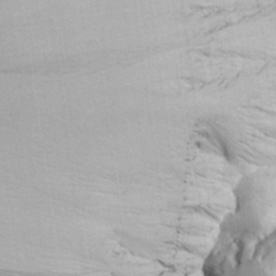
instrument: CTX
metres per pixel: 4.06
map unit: eHh
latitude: 33.7450
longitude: -78.0444
